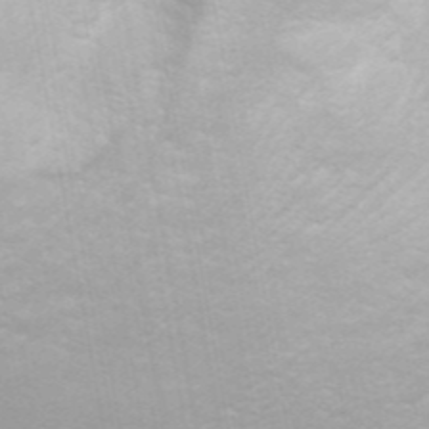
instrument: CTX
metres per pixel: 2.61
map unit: ANa
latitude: 44.9891
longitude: 27.6155
